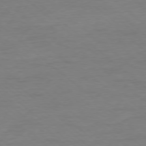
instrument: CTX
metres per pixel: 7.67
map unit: Ap
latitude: -78.3873
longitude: -89.8773
